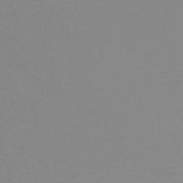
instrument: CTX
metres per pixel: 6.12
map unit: lHb
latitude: -48.0472
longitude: 64.5952
